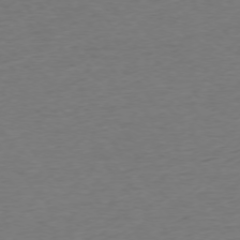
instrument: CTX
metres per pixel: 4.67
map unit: Ap
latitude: -75.0109
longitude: -89.4427
